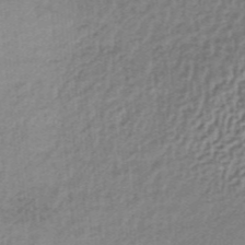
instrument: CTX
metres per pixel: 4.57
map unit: lHb
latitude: -35.3510
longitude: 60.1984
